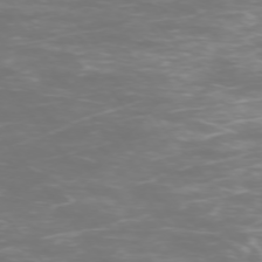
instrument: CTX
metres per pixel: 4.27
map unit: Ap
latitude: -74.8219
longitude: -77.3859
